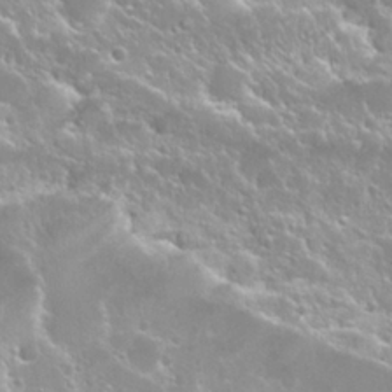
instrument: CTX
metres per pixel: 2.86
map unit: Nhu
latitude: 24.5923
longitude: -60.3467
